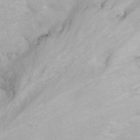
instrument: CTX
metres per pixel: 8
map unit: ANa
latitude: 45.1970
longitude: 38.2172
